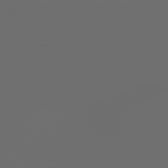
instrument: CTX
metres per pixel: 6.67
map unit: lApd
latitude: 79.1592
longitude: 176.0094
